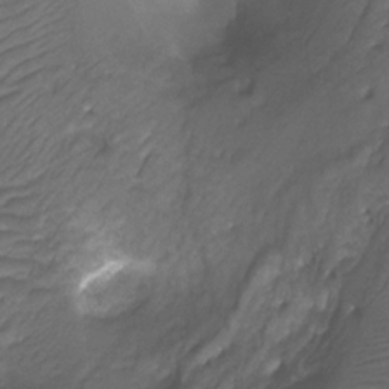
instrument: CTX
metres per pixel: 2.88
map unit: Htu
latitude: -14.8030
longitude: -47.1026
